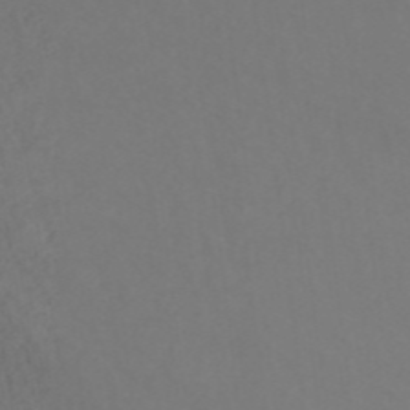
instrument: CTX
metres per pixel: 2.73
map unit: ANa
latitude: 42.8569
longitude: 28.4440
